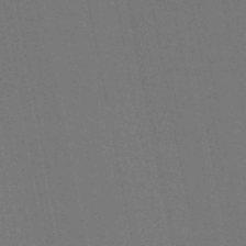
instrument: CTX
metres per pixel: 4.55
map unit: HNb
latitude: -50.8030
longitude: -47.3293
